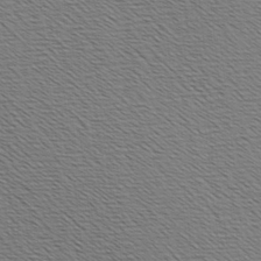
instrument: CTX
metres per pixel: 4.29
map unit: Hve
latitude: 3.2726
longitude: -125.1214
